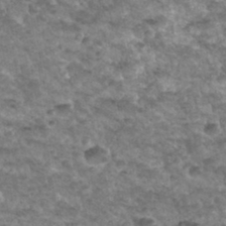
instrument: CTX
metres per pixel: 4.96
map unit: Hto
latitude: 34.3467
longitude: -48.9892
